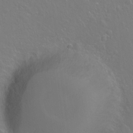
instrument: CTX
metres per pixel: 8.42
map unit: Hto
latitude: -4.0661
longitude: -35.5938
